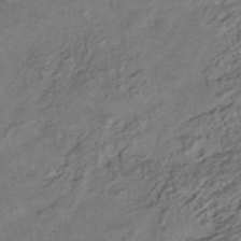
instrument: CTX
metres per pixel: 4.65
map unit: HNhu
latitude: -41.8044
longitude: 107.2754
